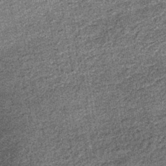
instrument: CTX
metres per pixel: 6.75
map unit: lHb
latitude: -39.3509
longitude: 64.6708
